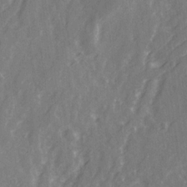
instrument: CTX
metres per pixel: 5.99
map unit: Ave
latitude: 21.2726
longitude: -132.2900
